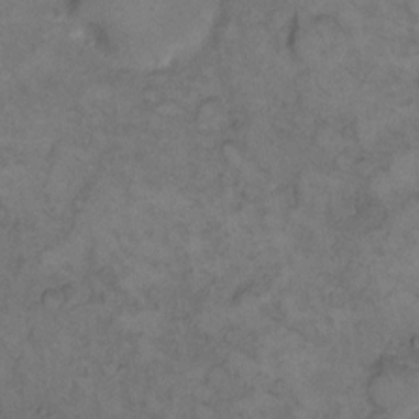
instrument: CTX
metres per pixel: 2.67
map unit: eHh
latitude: 12.1389
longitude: -63.6694
